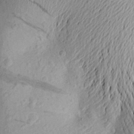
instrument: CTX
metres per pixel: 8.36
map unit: Aa
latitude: 22.8758
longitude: -149.6505
